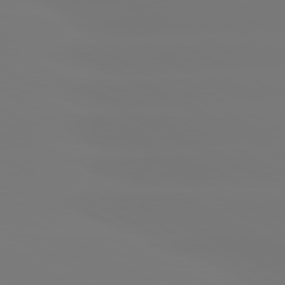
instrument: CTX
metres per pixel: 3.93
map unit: lApd
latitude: 80.7246
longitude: -148.0822
